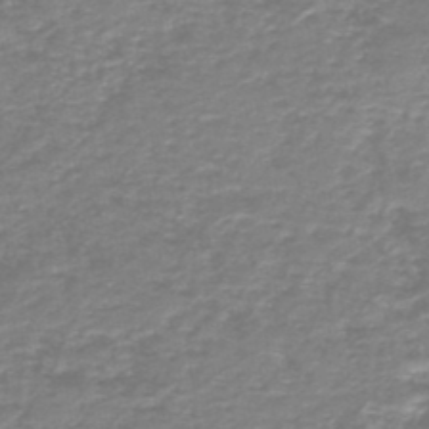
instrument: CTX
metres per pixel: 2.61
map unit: HNb
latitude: -46.9164
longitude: 52.0850
